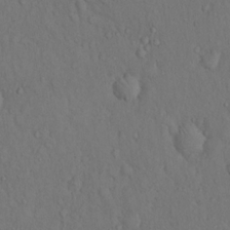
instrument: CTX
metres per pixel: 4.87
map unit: Hto
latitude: 14.5546
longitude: -61.9150
